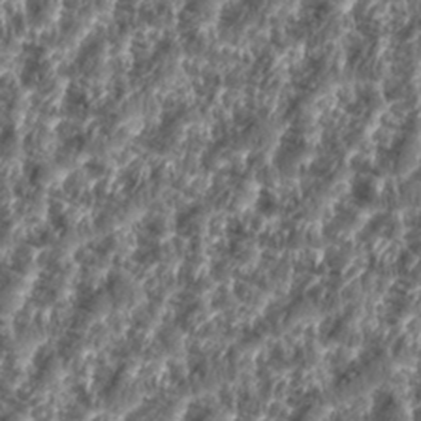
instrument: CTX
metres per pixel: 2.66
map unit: eHh
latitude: 35.6882
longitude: -137.0459
